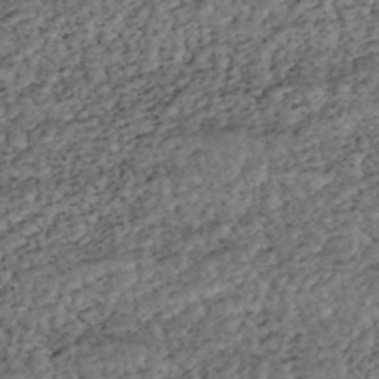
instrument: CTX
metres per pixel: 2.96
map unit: HNhu
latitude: -43.7855
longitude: 107.8423
